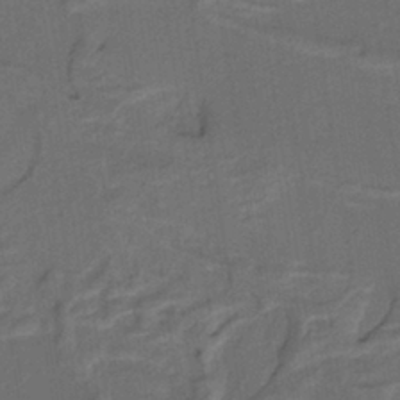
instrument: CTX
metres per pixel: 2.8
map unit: lHb
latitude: -39.3510
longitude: 55.0864
